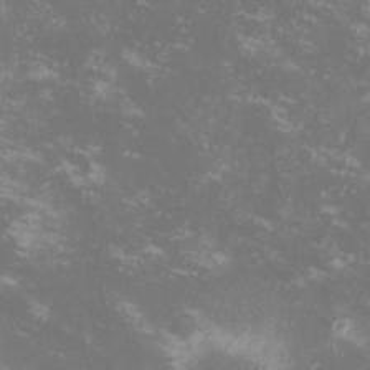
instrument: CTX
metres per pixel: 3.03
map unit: lHvf
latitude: -13.3321
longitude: -99.7638
